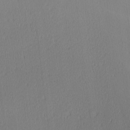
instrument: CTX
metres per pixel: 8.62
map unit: Ave
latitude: 2.7624
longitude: -114.8757
